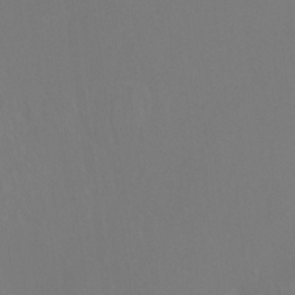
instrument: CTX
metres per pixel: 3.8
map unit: Htu
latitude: -14.2362
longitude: -48.3845
